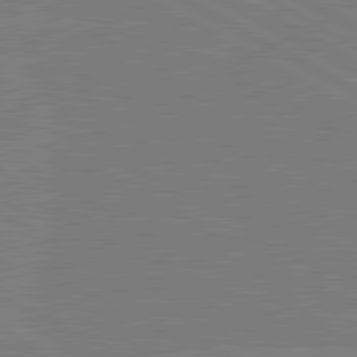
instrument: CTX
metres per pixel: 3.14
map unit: lApd
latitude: 80.7624
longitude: -126.6113
